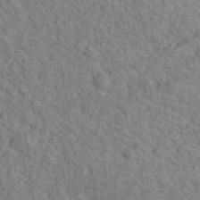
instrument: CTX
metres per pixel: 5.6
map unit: Nhu
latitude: 16.2145
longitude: -31.1970
